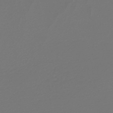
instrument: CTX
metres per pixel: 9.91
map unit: lHb
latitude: -47.8989
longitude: 65.6722
